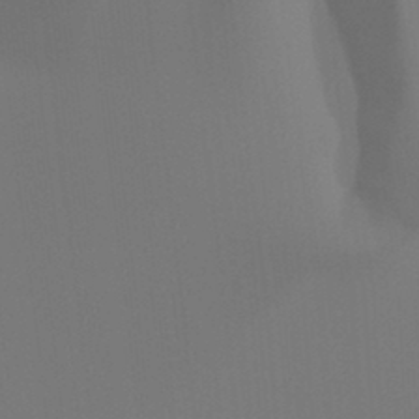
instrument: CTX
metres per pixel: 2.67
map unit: Hto
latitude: -7.6722
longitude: -49.1592
